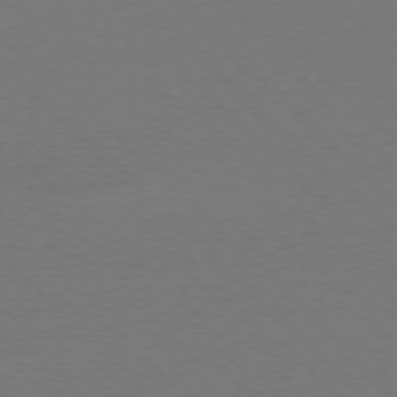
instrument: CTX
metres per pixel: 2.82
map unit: Ap
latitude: -78.1039
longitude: -58.7813
